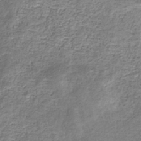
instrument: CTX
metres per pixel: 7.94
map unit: eHb
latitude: -35.0297
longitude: 77.5966
